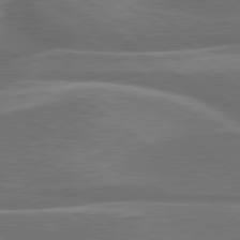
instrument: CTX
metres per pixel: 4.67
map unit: lApd
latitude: 79.9339
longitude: -126.8947
